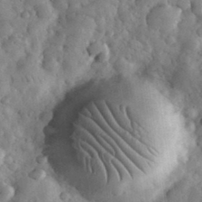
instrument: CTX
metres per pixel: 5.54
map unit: eHh
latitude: 33.7261
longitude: -68.6680
